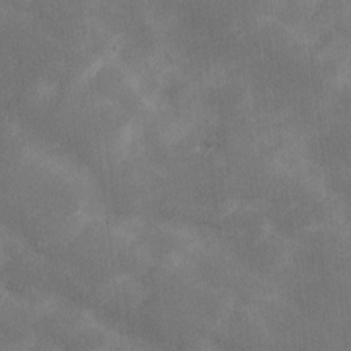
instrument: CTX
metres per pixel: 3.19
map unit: Ave
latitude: 10.6491
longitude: -106.0444
